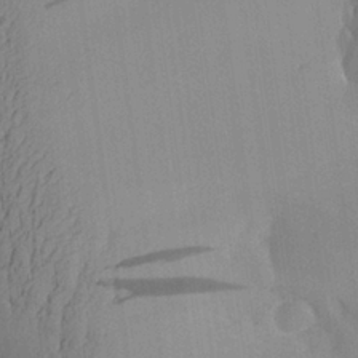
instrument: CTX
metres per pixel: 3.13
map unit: Aa
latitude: 26.8758
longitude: -132.4412
